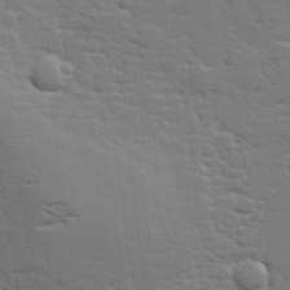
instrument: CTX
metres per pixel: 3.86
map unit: lHvf
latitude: 25.7827
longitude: 143.5588
